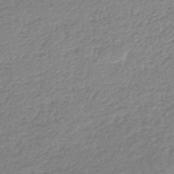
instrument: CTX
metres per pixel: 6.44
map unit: lHb
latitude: -44.3117
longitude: 69.5966
